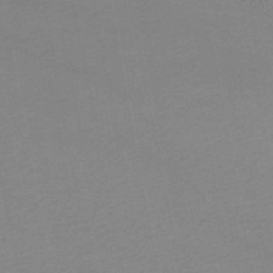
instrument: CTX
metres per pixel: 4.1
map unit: HNb
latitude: -48.0283
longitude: 58.4062
